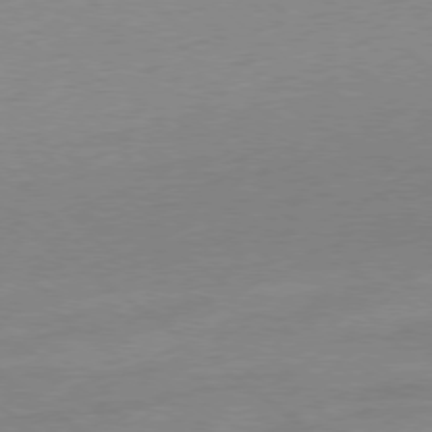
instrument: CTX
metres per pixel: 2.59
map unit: Ap
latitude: -78.5195
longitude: -98.1577
